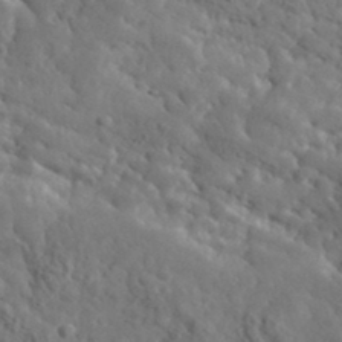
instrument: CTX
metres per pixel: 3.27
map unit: lHvf
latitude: 35.7827
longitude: -86.7813
